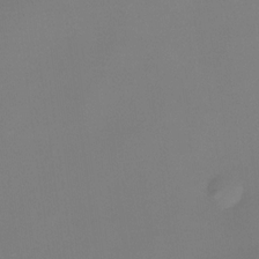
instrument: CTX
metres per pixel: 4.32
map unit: eHh
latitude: -22.8786
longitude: 14.8219
